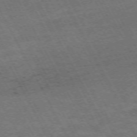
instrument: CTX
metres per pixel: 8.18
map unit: Hpe
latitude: -71.8989
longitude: 8.1795
